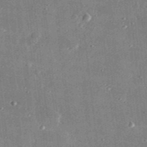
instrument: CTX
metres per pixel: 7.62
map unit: lHvf
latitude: 31.2726
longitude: -89.9717
